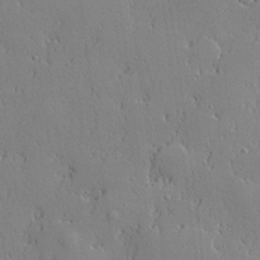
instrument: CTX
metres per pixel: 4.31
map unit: lHvf
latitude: 20.6302
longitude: 143.5210
